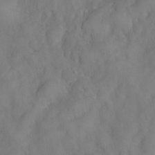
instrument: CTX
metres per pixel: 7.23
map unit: Nve
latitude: -26.6329
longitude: -147.9528
